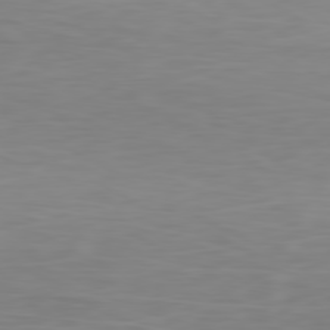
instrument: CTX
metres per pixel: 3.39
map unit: Ap
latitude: -80.3118
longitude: -70.6679
